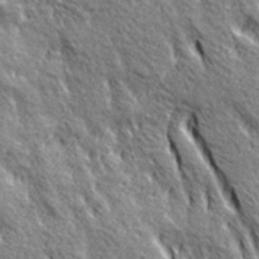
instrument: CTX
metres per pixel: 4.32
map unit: Ave
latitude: 20.7624
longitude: -135.3670
